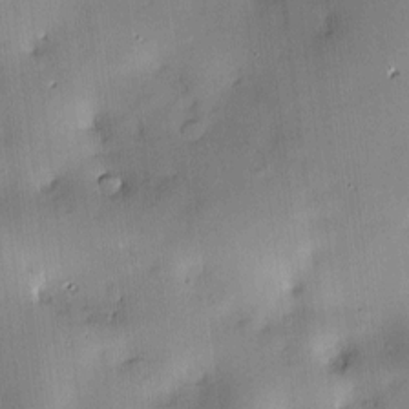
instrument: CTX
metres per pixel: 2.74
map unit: Hve
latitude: -10.0283
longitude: 175.6343
